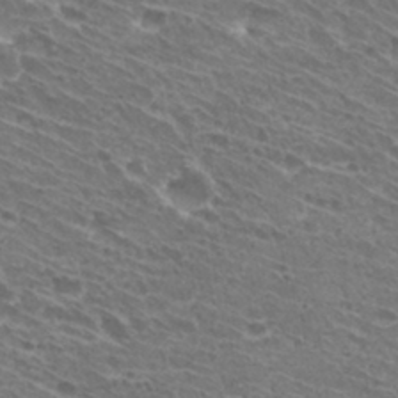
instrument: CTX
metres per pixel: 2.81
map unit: Hto
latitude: 31.3671
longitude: -42.5546
